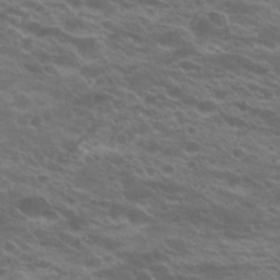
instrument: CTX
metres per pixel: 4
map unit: Hto
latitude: 22.3467
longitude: -37.4805
